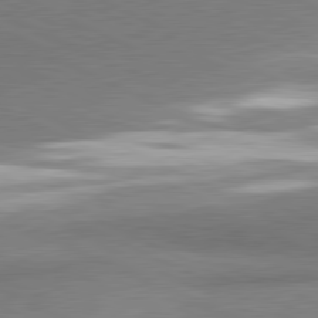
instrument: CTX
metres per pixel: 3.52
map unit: lApd
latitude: 81.1403
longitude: 164.2362
